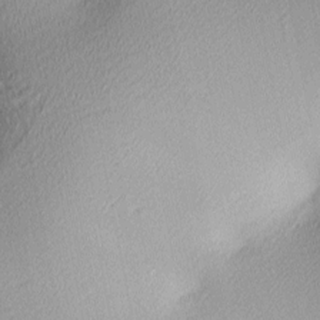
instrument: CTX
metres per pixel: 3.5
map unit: lAa
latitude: 3.1781
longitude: -116.5924
